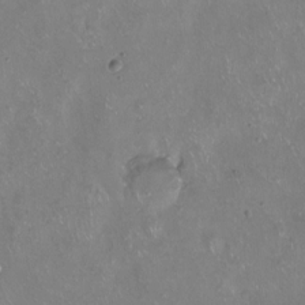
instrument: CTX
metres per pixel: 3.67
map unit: Hto
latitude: -13.9556
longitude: -42.7435
